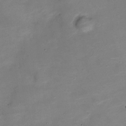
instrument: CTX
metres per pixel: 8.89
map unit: Nve
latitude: -20.7652
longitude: 104.6518
